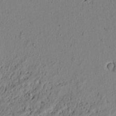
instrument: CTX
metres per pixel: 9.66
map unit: lAvf
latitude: 5.9150
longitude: 167.7478
